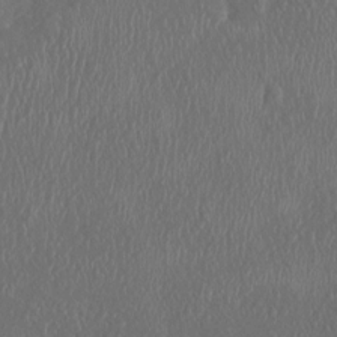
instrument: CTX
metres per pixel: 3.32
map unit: HNhu
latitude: 3.3481
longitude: -6.5357
